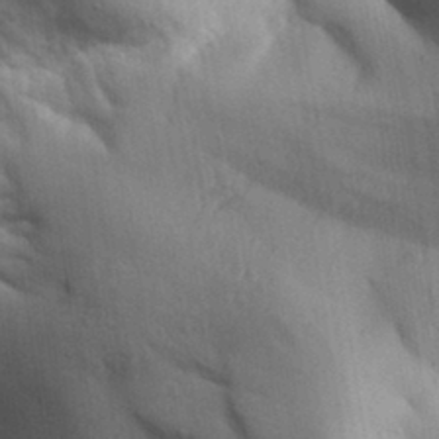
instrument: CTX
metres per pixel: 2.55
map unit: Aa
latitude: 32.5924
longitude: -144.7813
